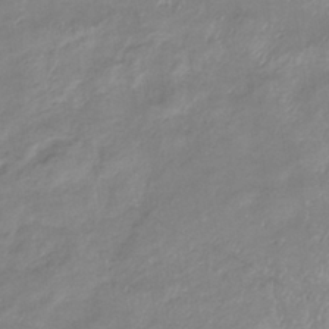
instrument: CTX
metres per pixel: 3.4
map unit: eHb
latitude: -37.0108
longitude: 74.7086
